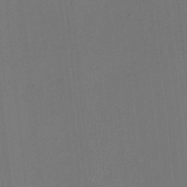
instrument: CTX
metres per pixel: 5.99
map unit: HNhu
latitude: 0.0255
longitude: -5.4993
